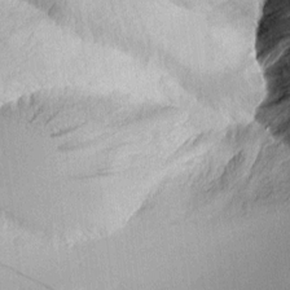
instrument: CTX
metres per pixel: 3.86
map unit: Aa
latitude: 10.8191
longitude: -127.4427
